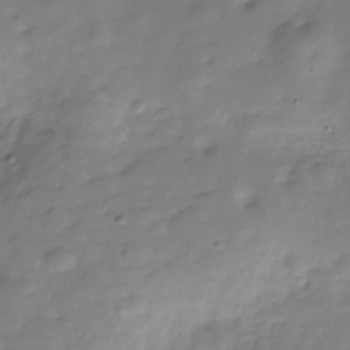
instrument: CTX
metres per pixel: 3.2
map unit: Hve
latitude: -30.2172
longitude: 91.6344
